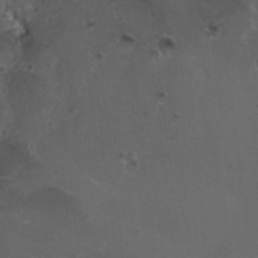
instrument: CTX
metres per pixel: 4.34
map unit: HNhu
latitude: 4.2333
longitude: 3.5210
